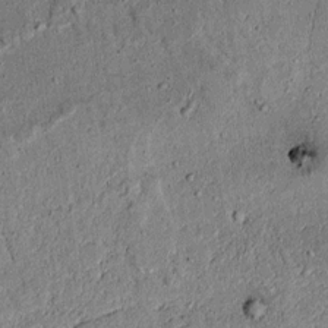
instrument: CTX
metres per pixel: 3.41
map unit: lAvf
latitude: 5.0080
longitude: 168.2739
